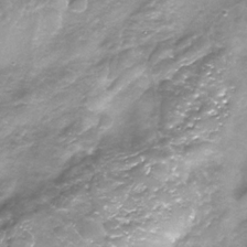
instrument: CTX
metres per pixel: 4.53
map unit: Nhe
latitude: -32.3873
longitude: -92.9702
